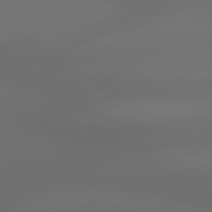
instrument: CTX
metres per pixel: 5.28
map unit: lApd
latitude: 79.8395
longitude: -139.1970
